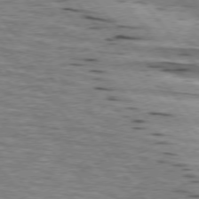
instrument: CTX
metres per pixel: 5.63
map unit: lApd
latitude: 75.8017
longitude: -81.8772
